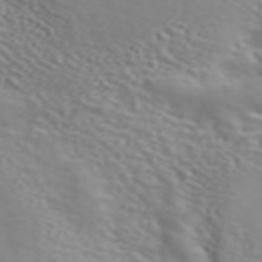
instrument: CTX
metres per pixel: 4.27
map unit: ANa
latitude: 45.4804
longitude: 28.0094
